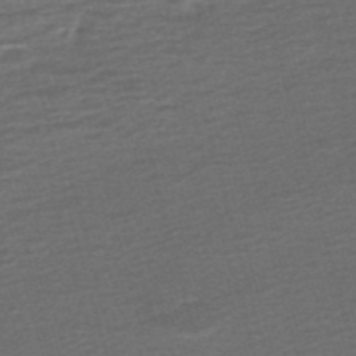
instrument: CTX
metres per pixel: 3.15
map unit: ANa
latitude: -45.3132
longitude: 105.6722
